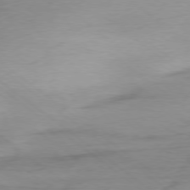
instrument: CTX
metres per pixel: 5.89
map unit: Ap
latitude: -78.6518
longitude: -77.7071
